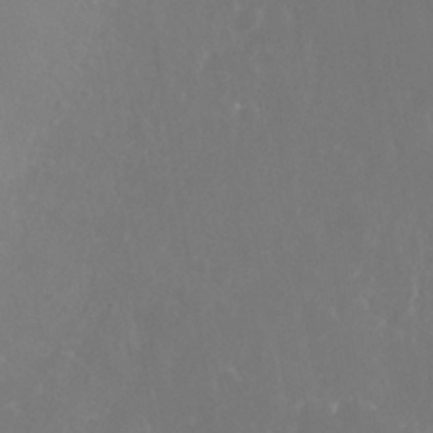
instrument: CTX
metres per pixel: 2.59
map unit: Nhe
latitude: -36.9163
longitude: -91.1025
